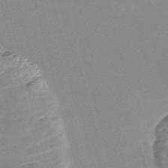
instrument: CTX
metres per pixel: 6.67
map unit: Nve
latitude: -58.0283
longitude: 58.3117
